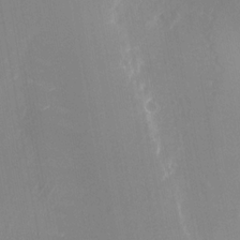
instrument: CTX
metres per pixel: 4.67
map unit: Nhu
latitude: -23.3699
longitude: -73.1593
